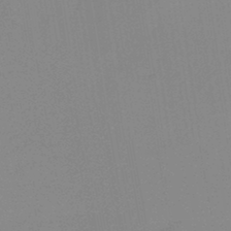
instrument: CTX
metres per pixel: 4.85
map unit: HNb
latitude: -45.1809
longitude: -45.5749
